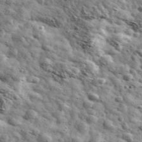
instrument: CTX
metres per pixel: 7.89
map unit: Ave
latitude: 41.4615
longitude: -107.1592
